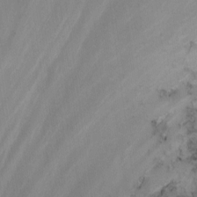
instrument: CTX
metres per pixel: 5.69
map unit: Nhu
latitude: -6.3684
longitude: -68.0255
